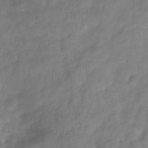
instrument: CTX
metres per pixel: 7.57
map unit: Hve
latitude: -32.2551
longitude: 92.7652
